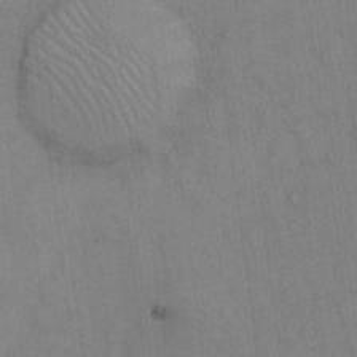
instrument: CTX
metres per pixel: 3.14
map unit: Hto
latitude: 12.5924
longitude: -61.3104
